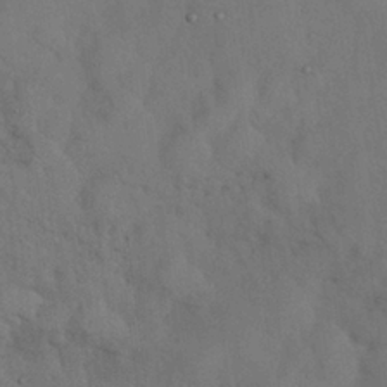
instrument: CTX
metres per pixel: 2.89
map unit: Nhu
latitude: 27.1214
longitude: -71.0458
